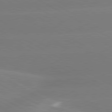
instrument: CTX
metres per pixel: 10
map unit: lApd
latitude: 80.5546
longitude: -147.2348
